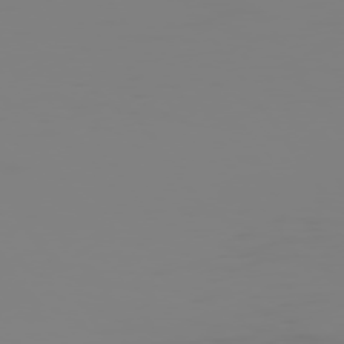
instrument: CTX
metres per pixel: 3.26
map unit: Hpe
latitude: 74.3845
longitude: -126.4223
